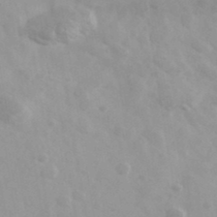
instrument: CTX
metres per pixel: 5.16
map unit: Ave
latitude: 39.8583
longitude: -106.3845
